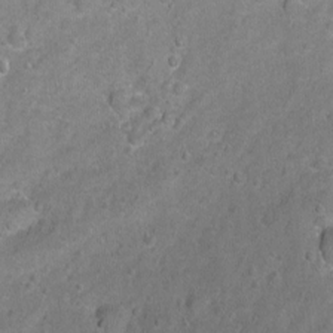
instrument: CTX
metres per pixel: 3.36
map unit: Hto
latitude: -7.0297
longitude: -36.1389
